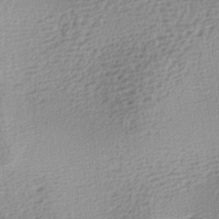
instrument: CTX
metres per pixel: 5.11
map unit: lAa
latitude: -8.1417
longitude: -125.5749
